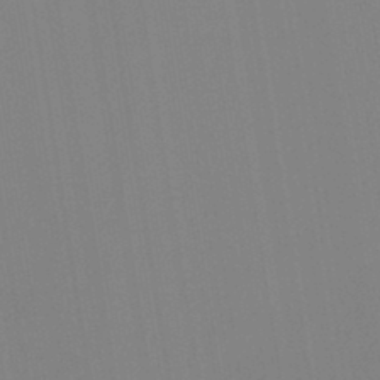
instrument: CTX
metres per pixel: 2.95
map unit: HNb
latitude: -43.9745
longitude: -40.8946
